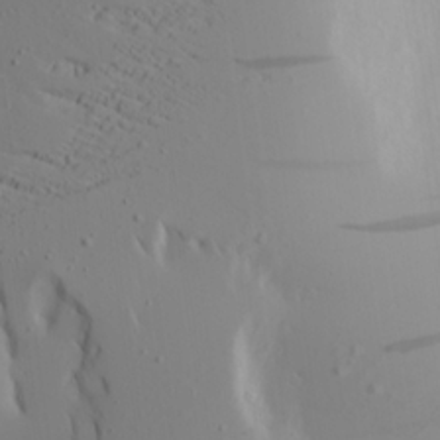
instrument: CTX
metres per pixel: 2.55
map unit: Aa
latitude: 17.5560
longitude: -125.0647
